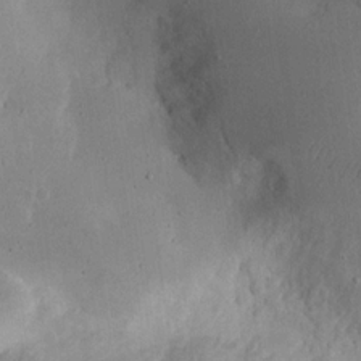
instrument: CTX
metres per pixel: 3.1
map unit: eHh
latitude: 18.0633
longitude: -70.7246
